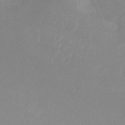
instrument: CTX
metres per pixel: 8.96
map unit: Hto
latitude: -8.3684
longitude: -47.5183
